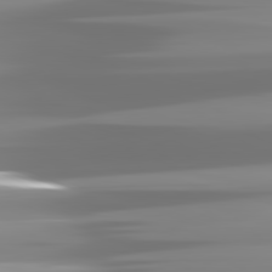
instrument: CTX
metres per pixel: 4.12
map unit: lApd
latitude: 81.6505
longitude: -138.7057
